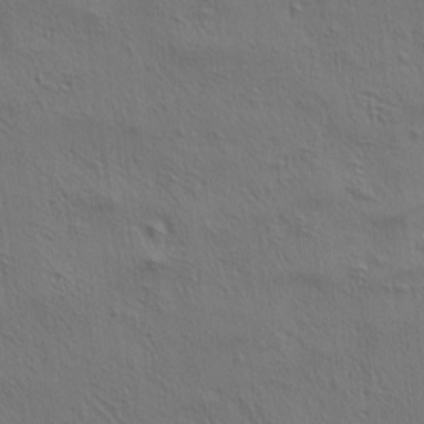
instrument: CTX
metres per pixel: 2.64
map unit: lAa
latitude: 4.9514
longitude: -113.0080
